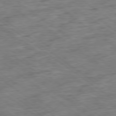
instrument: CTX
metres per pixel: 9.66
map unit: Ap
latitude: -79.2942
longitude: -49.7072
